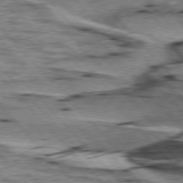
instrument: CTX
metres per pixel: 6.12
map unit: lApd
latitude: 76.6868
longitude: -71.8961
